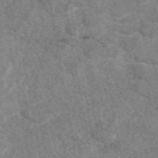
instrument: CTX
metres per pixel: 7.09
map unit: eAb
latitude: 49.2159
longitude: 108.9920
